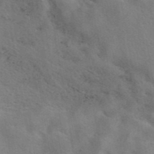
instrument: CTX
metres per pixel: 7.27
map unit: eAb
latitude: 41.7449
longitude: 108.1606
